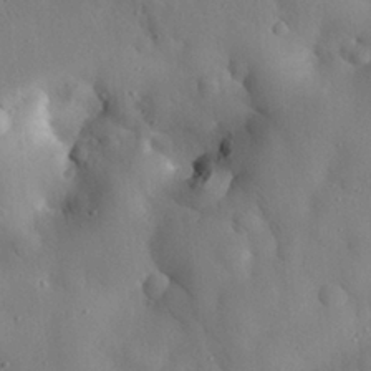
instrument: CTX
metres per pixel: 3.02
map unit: eHh
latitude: 28.7624
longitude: -77.5560
